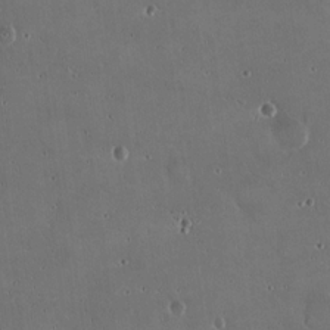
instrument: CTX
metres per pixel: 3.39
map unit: Hto
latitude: 16.9136
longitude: -59.4615
